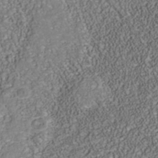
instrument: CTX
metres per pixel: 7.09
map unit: Nhu
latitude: -39.7100
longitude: -85.5371
